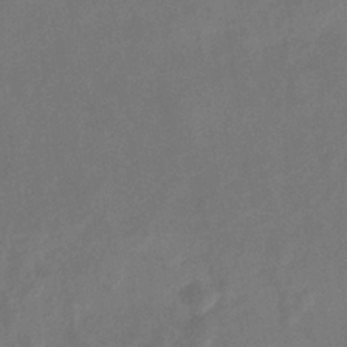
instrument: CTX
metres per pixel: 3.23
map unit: eHb
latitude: -34.6518
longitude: 75.1054
